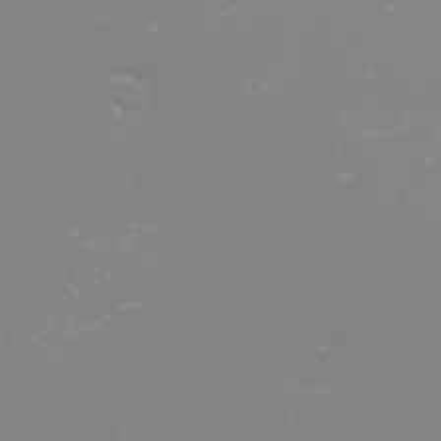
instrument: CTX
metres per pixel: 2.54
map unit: eHh
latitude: -6.7085
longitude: -79.5938
